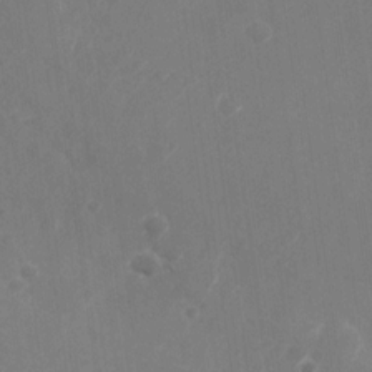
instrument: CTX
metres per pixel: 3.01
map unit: Nhu
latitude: -28.0850
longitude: -68.7246
